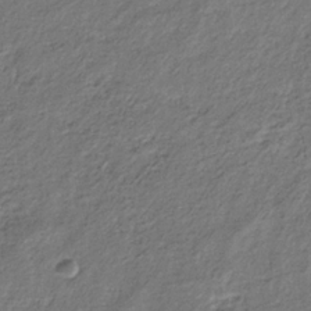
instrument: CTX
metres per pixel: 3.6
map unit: eHb
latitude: -30.0283
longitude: 68.6896
